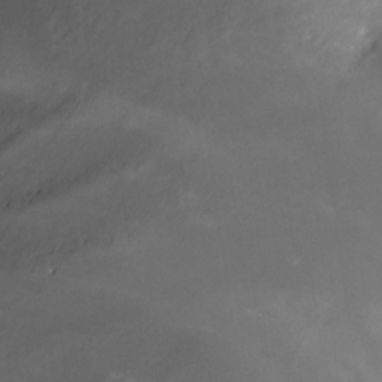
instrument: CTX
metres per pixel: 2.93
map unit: Nve
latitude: -25.2943
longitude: -108.6868
